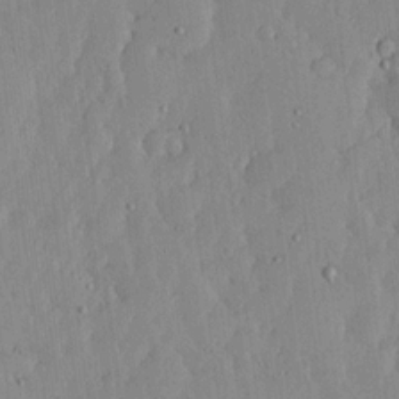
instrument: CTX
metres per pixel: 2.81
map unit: lHvf
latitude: 17.3671
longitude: -116.1389
